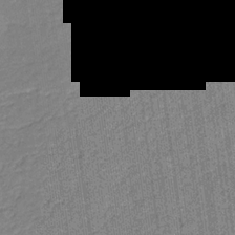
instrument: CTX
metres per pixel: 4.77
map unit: eHb
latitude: -30.3873
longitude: 64.2362
